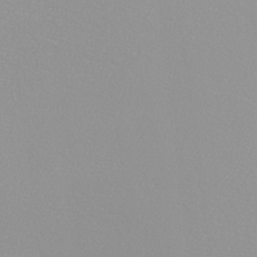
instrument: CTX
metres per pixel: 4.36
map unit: eHh
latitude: -8.3306
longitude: -70.7435
